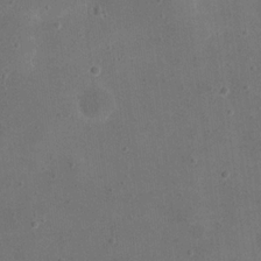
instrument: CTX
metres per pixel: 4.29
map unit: eHh
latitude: 20.2145
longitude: -64.6679
